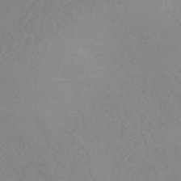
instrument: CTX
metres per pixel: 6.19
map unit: HNhu
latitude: -45.3699
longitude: 92.9731
